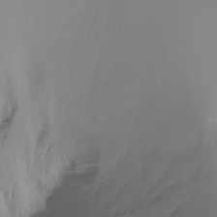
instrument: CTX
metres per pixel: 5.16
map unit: Ht
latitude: -12.2551
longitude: -47.1404
